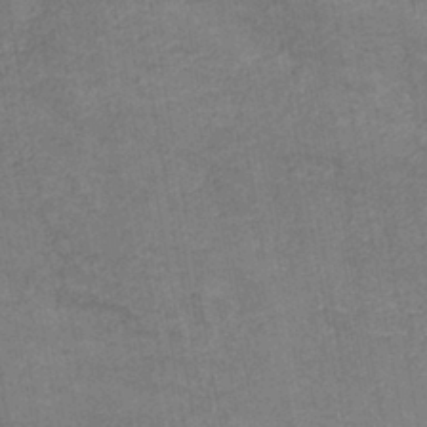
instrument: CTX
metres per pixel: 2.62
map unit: HNb
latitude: -40.6518
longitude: 49.5022
